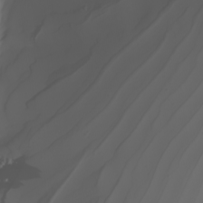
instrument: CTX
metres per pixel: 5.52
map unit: Nhu
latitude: -7.0486
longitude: -94.1956
